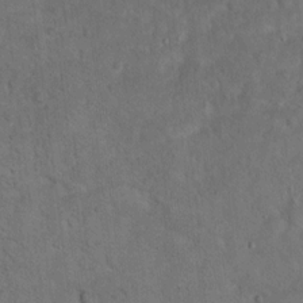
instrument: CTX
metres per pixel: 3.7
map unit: Ht
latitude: 15.5183
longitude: -37.5371
